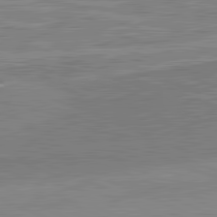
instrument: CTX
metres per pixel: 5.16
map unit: lApd
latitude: 82.4034
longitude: 138.6519
